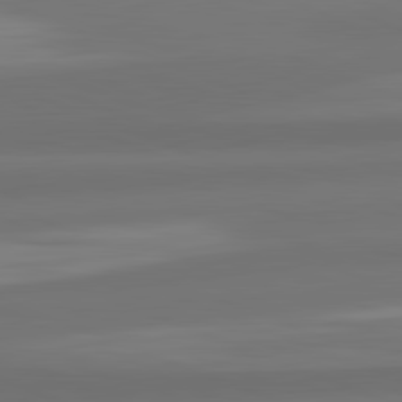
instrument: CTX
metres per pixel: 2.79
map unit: lApd
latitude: 82.2900
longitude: -171.6505
